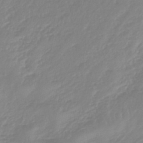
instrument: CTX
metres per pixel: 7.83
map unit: lHb
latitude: -45.6344
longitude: 72.4629
